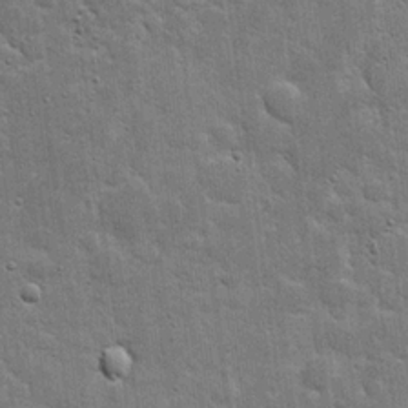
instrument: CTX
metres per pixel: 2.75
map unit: eHh
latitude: 20.0444
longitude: -63.2726
